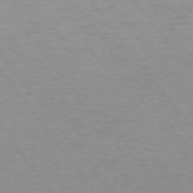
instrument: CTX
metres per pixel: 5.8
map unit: Hpe
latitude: 75.5182
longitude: -143.1025
